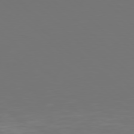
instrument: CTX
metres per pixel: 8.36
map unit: Hpe
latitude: 77.7827
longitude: -171.8016
